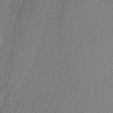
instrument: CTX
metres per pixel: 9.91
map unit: eAb
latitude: -39.1620
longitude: 52.5951
